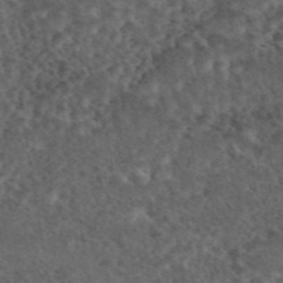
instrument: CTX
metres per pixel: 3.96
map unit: eAb
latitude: 45.0458
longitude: 116.2361
